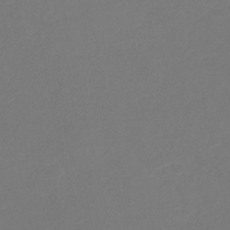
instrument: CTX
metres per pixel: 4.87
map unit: eHb
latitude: -30.0850
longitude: 66.4629
